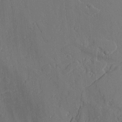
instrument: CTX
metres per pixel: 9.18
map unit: Aa
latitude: 10.0444
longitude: -129.8961
